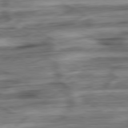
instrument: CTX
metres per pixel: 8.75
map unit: Ap
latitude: -80.9164
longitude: -69.0648
